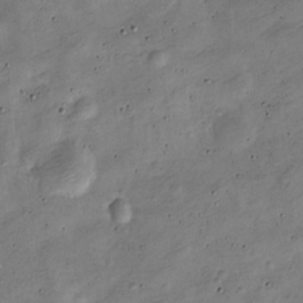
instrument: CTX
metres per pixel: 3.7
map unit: Nve
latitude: -25.5399
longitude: 106.2740
